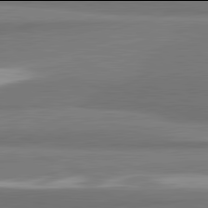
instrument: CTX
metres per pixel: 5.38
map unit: lApd
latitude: 81.9906
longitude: 174.2928
